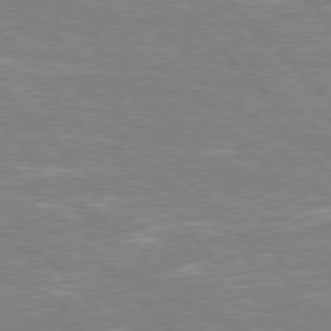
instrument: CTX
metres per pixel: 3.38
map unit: Hpe
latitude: 76.6868
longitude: -151.4615
